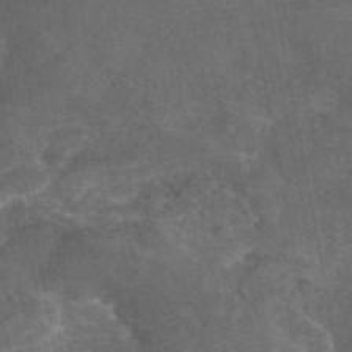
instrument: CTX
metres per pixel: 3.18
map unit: eAb
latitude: 45.3859
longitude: 115.6722
